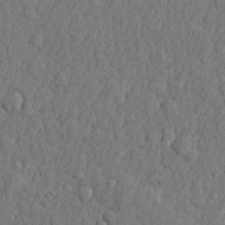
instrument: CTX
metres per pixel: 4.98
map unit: lHvf
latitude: 23.3859
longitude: 142.5384
